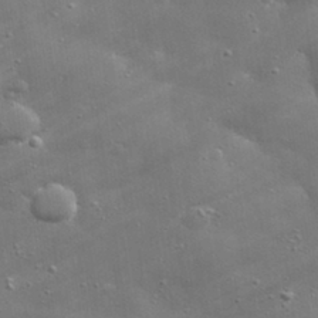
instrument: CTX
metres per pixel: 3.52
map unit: lHvf
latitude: 31.2726
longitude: -93.2915
